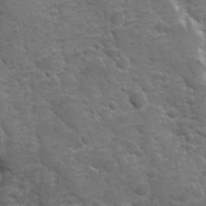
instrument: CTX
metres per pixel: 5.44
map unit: Ave
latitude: 10.4034
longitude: -103.8583
